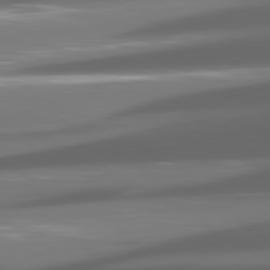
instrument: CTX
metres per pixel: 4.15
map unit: lApd
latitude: 80.4979
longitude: -144.9136
